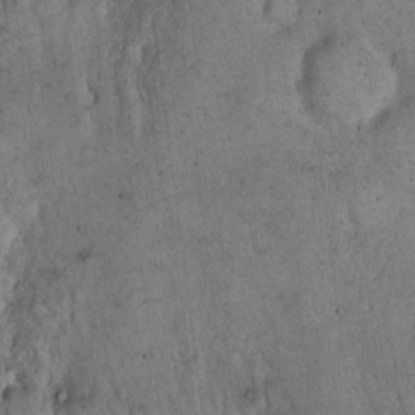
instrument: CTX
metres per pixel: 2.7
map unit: Hto
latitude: 15.9339
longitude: -59.5182
